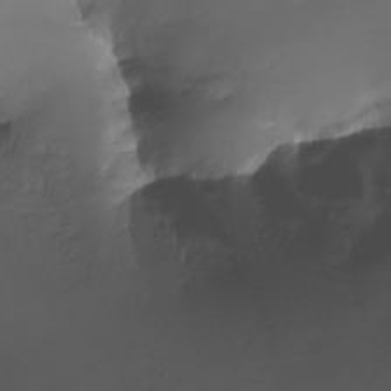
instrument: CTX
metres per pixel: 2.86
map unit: Nhu
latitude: -23.1620
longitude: -71.7072
